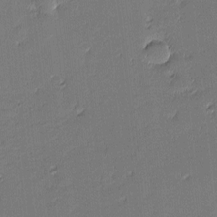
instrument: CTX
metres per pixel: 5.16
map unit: eHh
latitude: -3.5021
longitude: -82.1577
